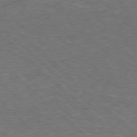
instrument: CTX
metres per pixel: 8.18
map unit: Hpe
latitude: -78.1039
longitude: 16.5763
